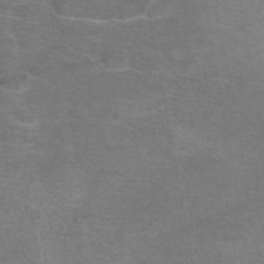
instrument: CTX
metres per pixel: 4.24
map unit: eAb
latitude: 46.3845
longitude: 102.1795
